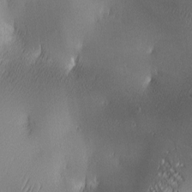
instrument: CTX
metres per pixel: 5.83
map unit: lAa
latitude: 2.4412
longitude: -117.1025
